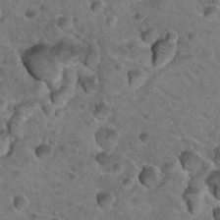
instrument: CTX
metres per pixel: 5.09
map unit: Hto
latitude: 19.7260
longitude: -33.1970
